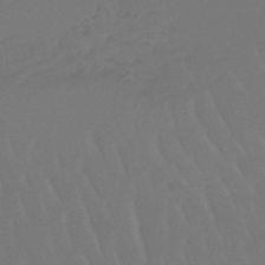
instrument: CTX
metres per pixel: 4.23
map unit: lHb
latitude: -45.8233
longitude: 66.4440
